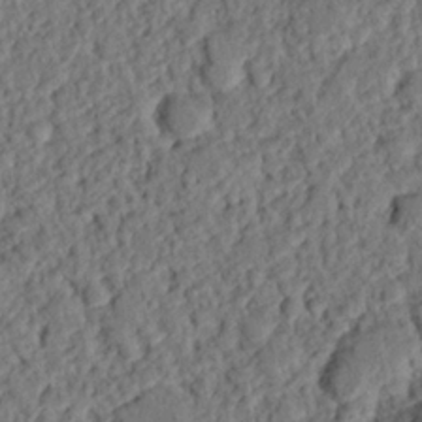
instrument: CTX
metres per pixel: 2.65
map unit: eHh
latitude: 25.6693
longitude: -80.9136
